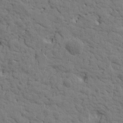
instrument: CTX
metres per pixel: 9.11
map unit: Htu
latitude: -1.3321
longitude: 179.7855
